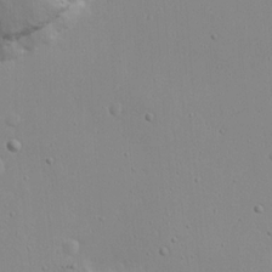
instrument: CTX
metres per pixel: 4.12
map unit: Nhu
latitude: 20.8947
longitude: -73.4238
